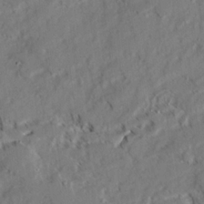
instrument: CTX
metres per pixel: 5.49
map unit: Ave
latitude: 22.9514
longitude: -131.8395
